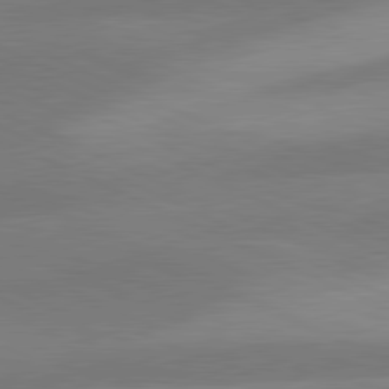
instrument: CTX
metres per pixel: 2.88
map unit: lApd
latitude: 81.1403
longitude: 125.4454
